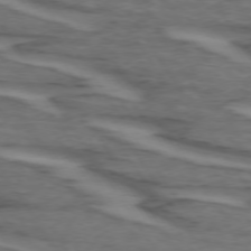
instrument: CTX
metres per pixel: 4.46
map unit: lApd
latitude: 73.7261
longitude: -71.2348
